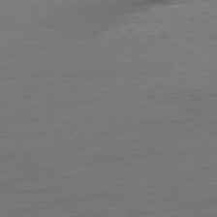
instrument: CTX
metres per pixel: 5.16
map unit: Hpe
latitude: -78.7841
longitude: -16.8380
